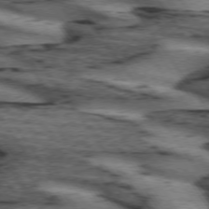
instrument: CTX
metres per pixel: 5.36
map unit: lApd
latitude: 74.1200
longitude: -75.4426
